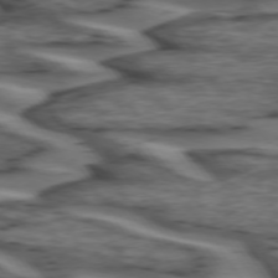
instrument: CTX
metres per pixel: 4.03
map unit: lApd
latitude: 74.2712
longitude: -71.4615
